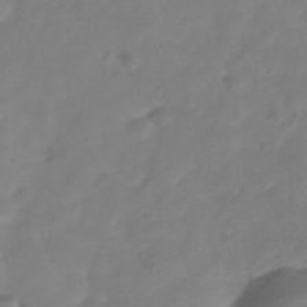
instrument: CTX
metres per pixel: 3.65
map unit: Hve
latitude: -32.5952
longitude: 91.7667
